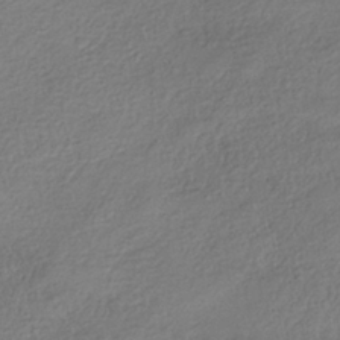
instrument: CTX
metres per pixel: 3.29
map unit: HNhu
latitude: -39.8234
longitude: 102.9542
